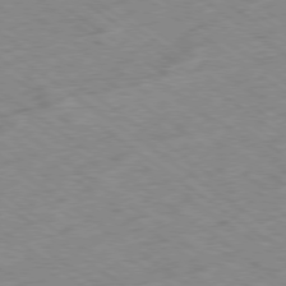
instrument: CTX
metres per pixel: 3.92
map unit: Hpe
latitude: -78.3684
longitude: -21.8017
